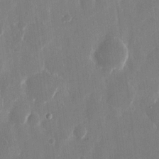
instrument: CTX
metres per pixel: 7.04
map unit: eHh
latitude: 13.8017
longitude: -71.9717
